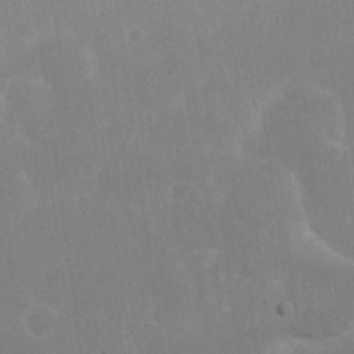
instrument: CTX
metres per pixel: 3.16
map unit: eHh
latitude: 16.8002
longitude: -72.5735
